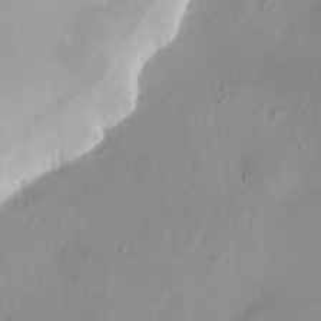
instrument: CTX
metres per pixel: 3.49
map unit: HNhu
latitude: 6.6301
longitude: -4.2333
